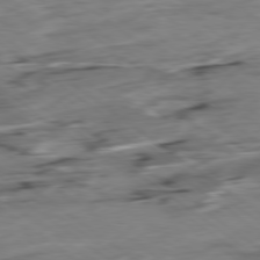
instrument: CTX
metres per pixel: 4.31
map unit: Hpe
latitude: -79.1998
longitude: -22.6868
